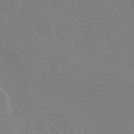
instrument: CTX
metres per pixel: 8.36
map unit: eAb
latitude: 45.9528
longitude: 112.7274
